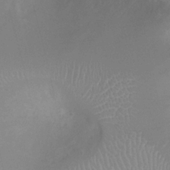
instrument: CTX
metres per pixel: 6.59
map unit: Ht
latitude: -4.0283
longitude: -18.1766
